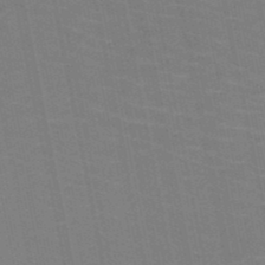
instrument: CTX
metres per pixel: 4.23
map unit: HNb
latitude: -49.8612
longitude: -50.0255
